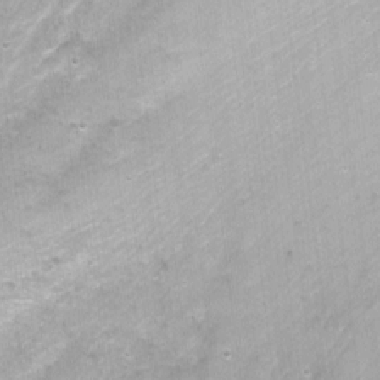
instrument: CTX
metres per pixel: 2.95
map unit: Nhu
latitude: -7.4265
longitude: -40.0255
